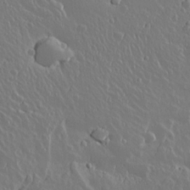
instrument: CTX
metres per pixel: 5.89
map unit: lAvf
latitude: 15.4238
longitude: -127.8772
